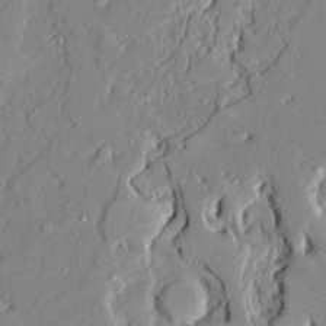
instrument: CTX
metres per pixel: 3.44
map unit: Ave
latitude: 22.0255
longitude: -128.7624
